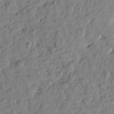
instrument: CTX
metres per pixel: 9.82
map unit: Htu
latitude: 1.3859
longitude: -179.7828
